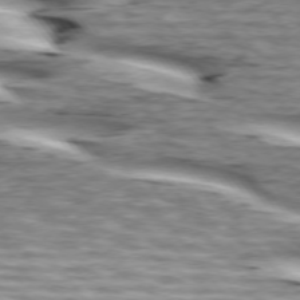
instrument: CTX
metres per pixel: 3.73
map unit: lApd
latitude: 74.2523
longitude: -59.3293
